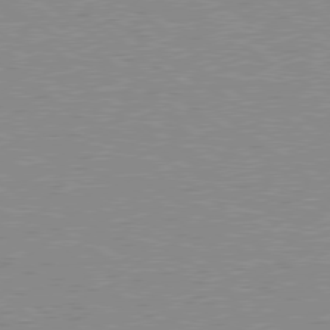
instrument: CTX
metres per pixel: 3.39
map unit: Hpe
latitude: 78.6113
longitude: -144.8947
